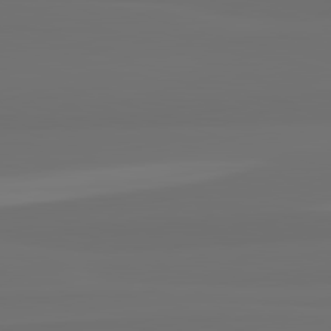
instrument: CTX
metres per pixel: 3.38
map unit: lApd
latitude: 82.8002
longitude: 161.4077
